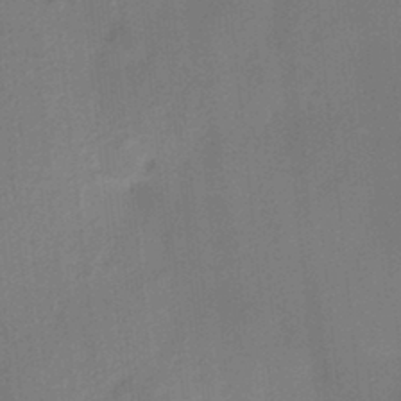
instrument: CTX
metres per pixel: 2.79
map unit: HNhu
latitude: 13.4238
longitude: 10.5007
